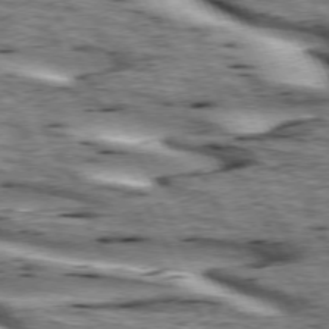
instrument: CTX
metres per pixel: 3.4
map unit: lApd
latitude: 73.5372
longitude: -54.4979
